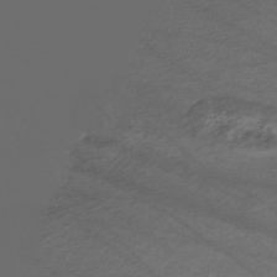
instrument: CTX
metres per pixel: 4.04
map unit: Nhe
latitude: -47.8611
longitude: -172.6112
